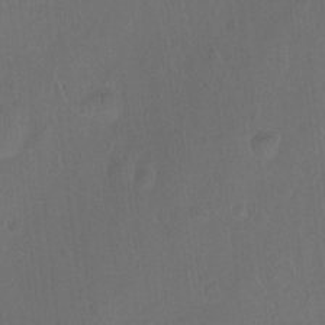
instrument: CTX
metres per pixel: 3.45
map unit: Hto
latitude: -12.0283
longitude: -39.3293
